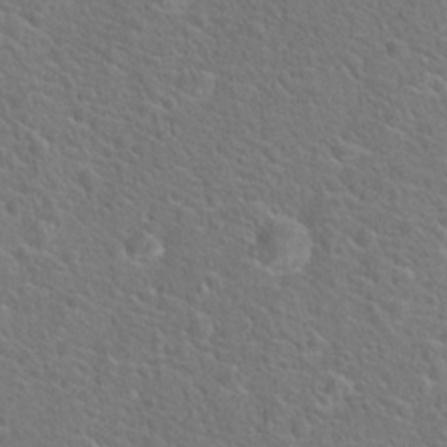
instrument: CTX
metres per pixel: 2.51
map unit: Hto
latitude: 19.8961
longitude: -44.4790
